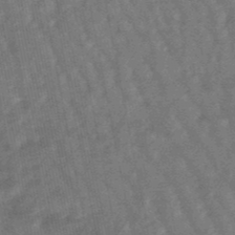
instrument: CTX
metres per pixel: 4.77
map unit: lHb
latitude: -47.7855
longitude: 77.5777
